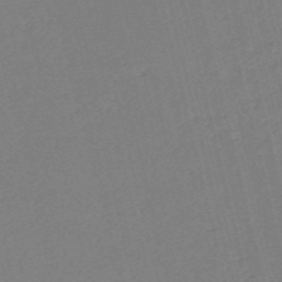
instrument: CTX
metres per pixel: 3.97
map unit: HNb
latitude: -54.3684
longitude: -39.5182
